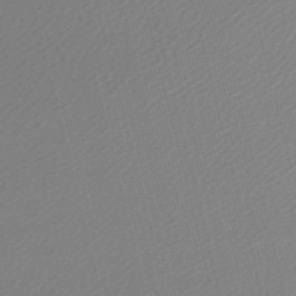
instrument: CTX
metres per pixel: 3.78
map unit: lHb
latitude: -47.0486
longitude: 67.9178
